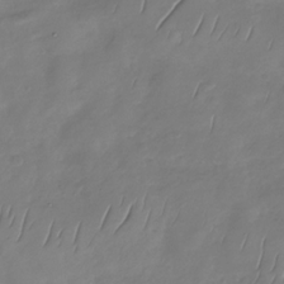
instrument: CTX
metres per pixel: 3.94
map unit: Nhu
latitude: -29.6722
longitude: -58.9892
